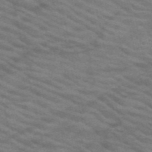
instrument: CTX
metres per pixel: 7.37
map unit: HNb
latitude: -53.4832
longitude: -45.0647
